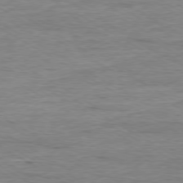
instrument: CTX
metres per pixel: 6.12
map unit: Ap
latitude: -79.2942
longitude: -83.8772
